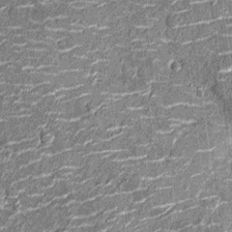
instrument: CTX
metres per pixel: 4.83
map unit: Nhu
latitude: -14.2551
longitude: -23.3671
